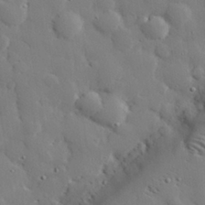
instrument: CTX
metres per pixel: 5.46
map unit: eHh
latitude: 28.8380
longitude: -81.4993
